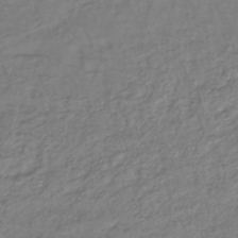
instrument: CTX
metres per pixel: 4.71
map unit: lHb
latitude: -42.5573
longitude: 74.5385
